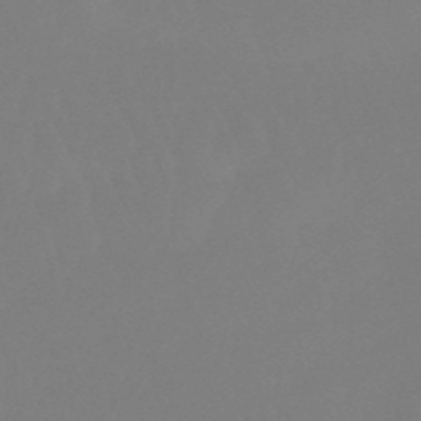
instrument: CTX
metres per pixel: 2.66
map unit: eHb
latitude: -49.6155
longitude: 68.1227
